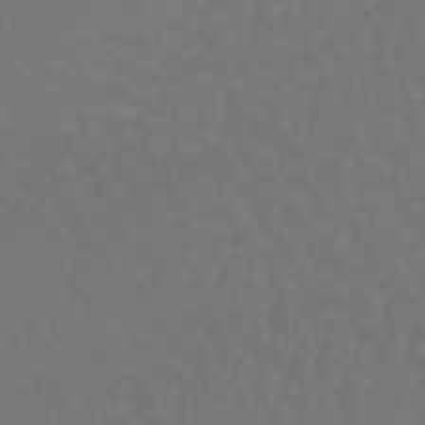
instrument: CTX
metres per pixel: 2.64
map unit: lHb
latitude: -42.6707
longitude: 65.2754
